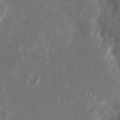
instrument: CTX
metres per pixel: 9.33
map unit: eHh
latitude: 16.0633
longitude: -71.1970
